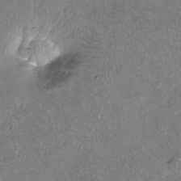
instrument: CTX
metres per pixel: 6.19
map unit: Hto
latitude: -13.6344
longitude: -42.2901
